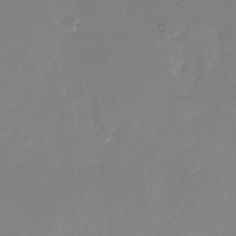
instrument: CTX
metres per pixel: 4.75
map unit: Nhu
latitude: -28.5574
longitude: -68.9703
